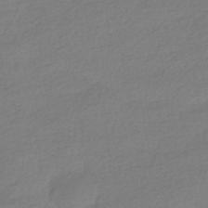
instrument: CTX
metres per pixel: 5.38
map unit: HNhu
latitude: -41.1620
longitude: 95.5966
